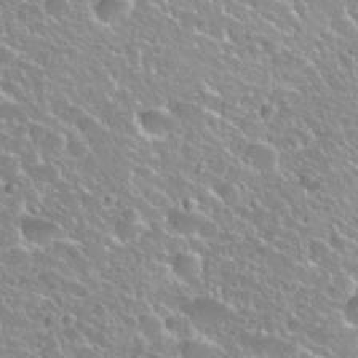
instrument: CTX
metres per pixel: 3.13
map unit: Hto
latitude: 27.5371
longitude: -50.9513
